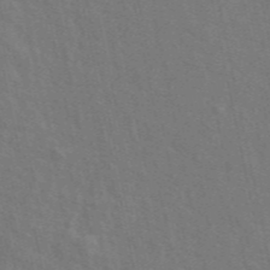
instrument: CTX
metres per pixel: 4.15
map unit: ANa
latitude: 48.9136
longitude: -77.8772
